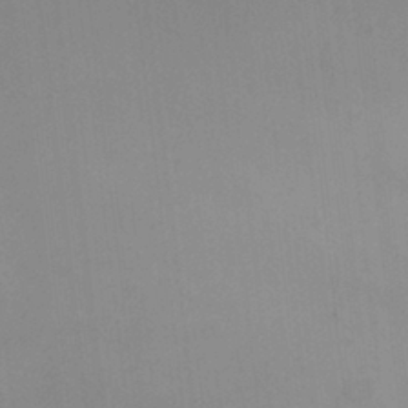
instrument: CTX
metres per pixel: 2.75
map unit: HNhu
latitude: 6.3089
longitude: 10.4062
